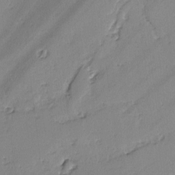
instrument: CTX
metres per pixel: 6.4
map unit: lAvf
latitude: -2.8407
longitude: -106.6113
